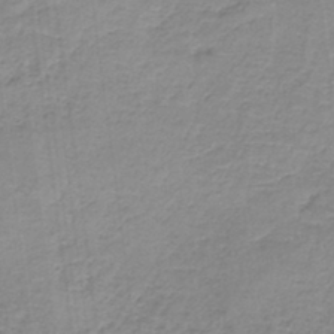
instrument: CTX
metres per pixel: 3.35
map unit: HNb
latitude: -36.5195
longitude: 55.7856
